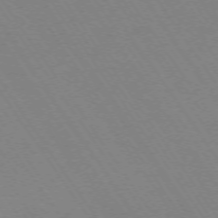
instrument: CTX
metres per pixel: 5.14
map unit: Ap
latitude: -73.7666
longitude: -70.4979
